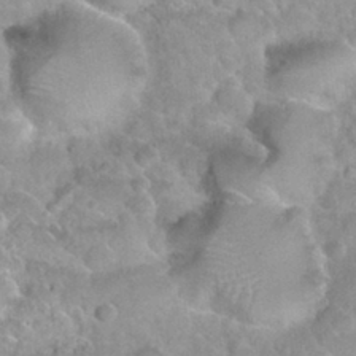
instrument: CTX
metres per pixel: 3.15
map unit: Nhu
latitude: 29.8772
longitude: -53.8584
